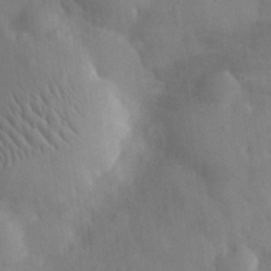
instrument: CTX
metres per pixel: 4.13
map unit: eHh
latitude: 30.6113
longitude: -72.2712
